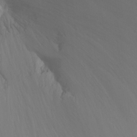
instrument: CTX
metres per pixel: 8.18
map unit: Ht
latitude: -9.2376
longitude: -37.5749
